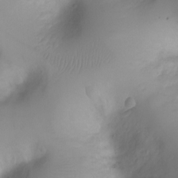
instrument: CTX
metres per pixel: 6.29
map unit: Ht
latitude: -4.0283
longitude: -28.9325
